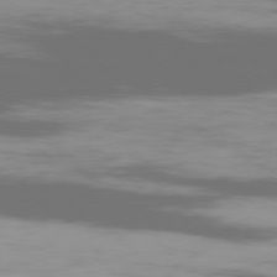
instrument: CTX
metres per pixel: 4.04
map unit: Ap
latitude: -79.4832
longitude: -60.3467
